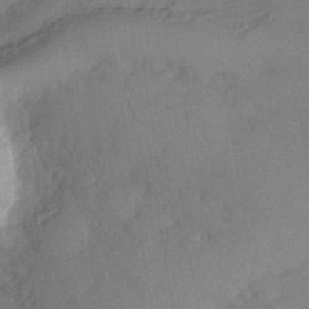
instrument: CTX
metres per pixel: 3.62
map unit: Nhe
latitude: -36.7652
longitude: -176.9702
